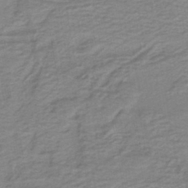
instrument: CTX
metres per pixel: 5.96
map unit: lHb
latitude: -41.4454
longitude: 52.9541
